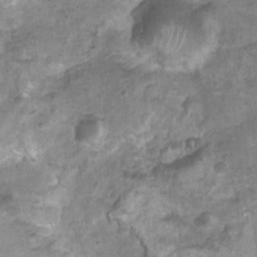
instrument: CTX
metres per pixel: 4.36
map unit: Nhu
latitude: 3.0647
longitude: -16.1011
